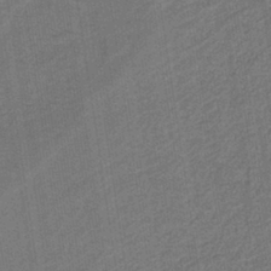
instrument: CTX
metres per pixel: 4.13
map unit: eAb
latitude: -38.8597
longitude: 51.8611
